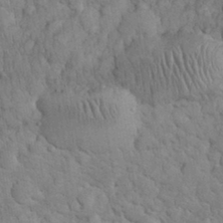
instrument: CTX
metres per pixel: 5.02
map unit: eHh
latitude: 32.4979
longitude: -66.2522
